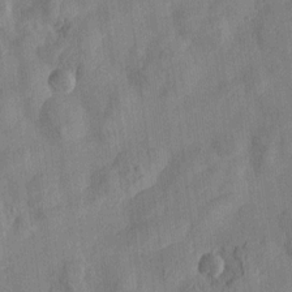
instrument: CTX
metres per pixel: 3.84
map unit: Htu
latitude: -2.1983
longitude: -176.2711
